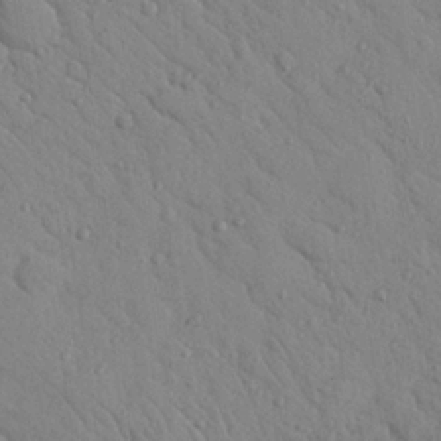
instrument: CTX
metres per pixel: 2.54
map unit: Nhu
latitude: 23.2159
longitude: -75.2726
